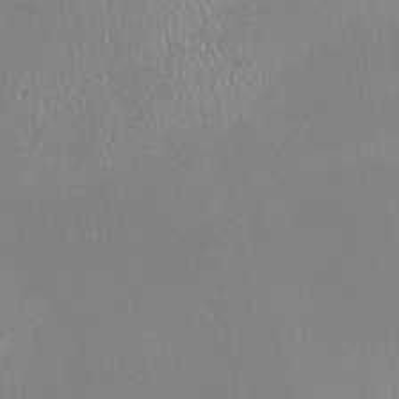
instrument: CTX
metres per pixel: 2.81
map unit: HNhu
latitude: -0.3685
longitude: 4.2172
